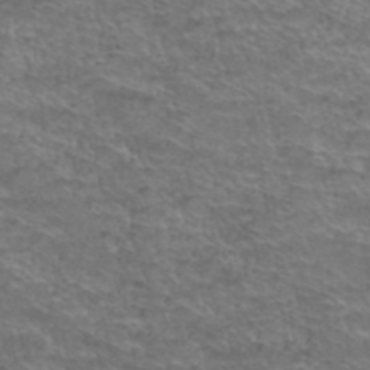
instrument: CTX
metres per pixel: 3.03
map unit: Hto
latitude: 38.7813
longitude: -43.2159
